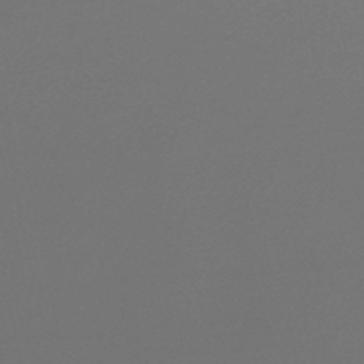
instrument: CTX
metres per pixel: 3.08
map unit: lHb
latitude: -46.9352
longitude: 64.3118
